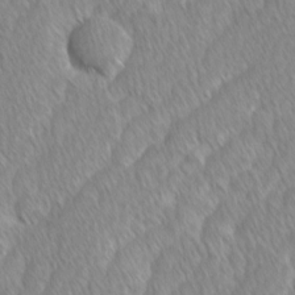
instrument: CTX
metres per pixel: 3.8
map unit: Ave
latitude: -1.2565
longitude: -114.2333
